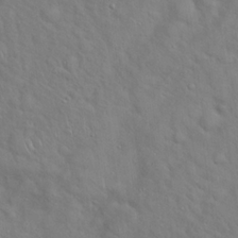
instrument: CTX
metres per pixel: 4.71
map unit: Hto
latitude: 18.8380
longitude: -53.4805
